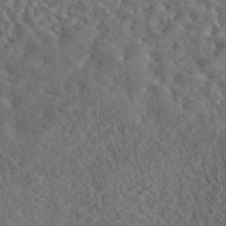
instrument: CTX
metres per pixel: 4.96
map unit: eAb
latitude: 43.8772
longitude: 116.4628
